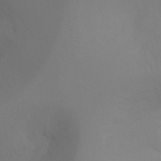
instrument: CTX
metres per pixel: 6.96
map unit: Ht
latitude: -9.5399
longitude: -32.9136
